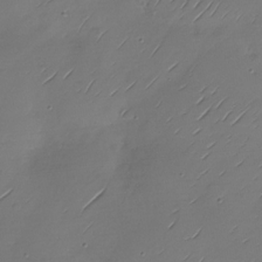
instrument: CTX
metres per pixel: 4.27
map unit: Nhu
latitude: -29.1242
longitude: -60.1578
